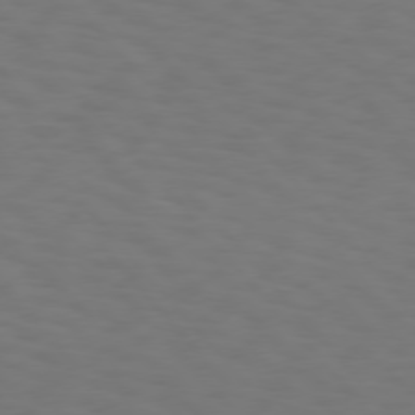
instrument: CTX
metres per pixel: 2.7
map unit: Hpe
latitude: 75.6694
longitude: -133.1970
